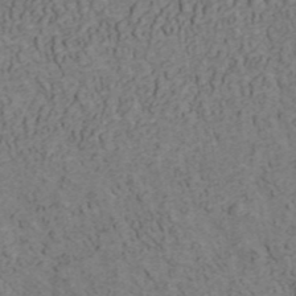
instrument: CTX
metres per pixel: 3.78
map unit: ANa
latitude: 42.5168
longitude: 30.6896
